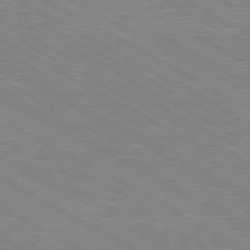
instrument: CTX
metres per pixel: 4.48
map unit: lApd
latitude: 80.6679
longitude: 151.3510
